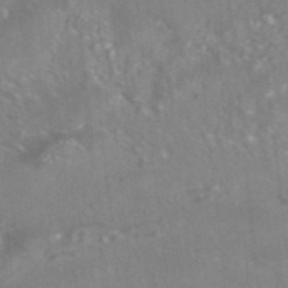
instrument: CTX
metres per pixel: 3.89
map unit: ANa
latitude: -38.2929
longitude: 97.0487
